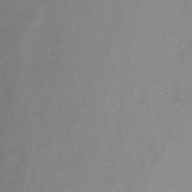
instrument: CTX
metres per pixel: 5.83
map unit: HNb
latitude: -45.4265
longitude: -39.3859
